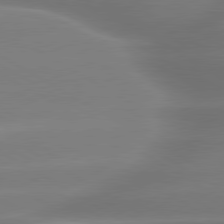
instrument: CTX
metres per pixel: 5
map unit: lApd
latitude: 80.1389
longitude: -138.3656
